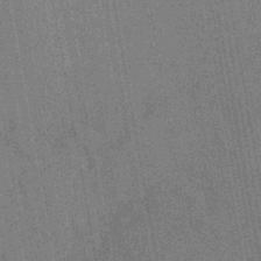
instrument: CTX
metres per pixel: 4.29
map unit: HNb
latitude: -44.6330
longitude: -37.6694
